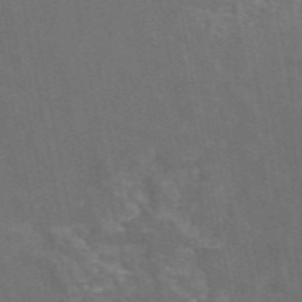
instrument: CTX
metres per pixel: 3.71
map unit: eAb
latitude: 47.4616
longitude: 116.6707
